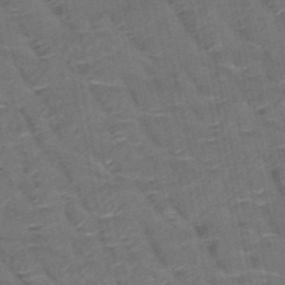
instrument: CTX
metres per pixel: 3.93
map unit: HNb
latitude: -50.7085
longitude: -47.6694
